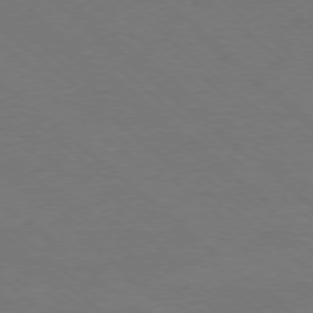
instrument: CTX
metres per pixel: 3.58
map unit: Ap
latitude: -78.6329
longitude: -85.7828
